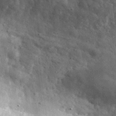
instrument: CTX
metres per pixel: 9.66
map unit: eHh
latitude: 31.1970
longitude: -72.9136
